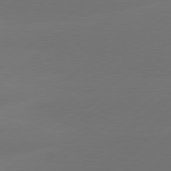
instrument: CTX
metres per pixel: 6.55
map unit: Hpe
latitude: 78.4412
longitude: -130.6680
